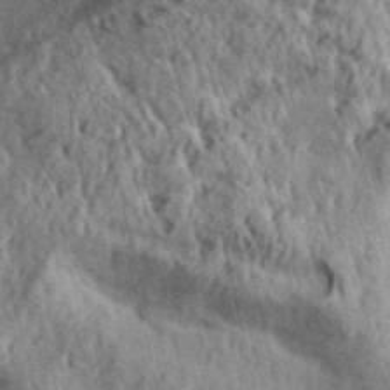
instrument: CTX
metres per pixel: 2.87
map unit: Aa
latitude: 30.4412
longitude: -137.2159
